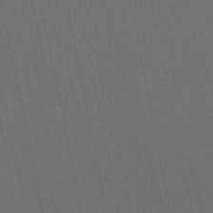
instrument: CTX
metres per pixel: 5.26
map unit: lHb
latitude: -49.9556
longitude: 75.3321
